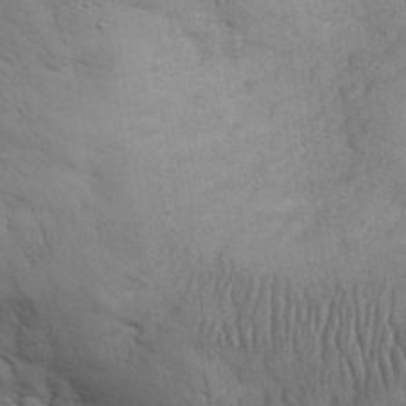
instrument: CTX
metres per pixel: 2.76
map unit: eHh
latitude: 31.9528
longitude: -67.4615
